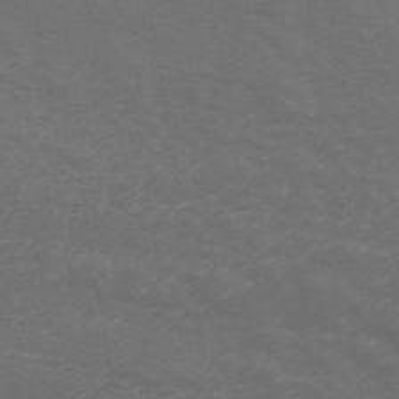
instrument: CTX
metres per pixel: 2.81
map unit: ANa
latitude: 44.0822
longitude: 26.5006
